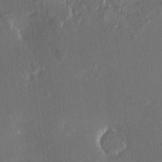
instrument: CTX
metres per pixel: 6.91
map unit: HNhu
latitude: 5.9717
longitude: 3.5021
